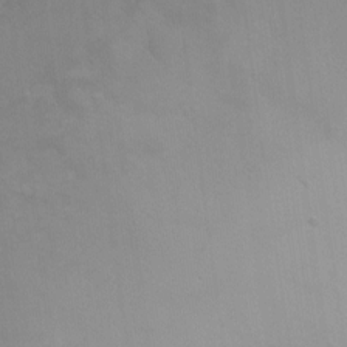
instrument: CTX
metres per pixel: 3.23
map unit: Ht
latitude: -10.3495
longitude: -39.3671
